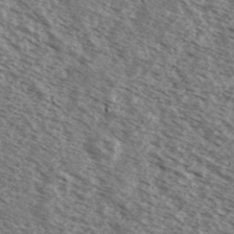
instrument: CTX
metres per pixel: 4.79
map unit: Ave
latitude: 38.5924
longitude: -109.3670
